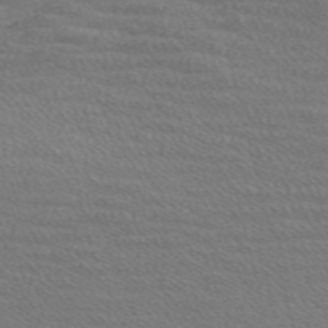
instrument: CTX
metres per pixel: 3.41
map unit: Nve
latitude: -56.6518
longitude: 60.2739
